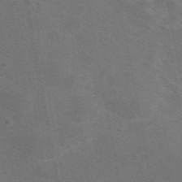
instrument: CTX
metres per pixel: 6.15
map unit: eAb
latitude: 47.4049
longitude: 116.8219
